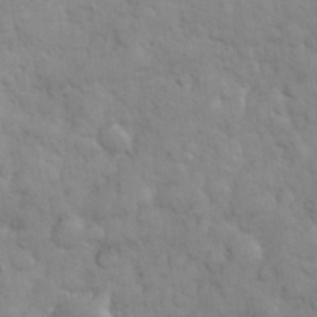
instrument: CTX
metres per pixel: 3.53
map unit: eHh
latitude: 31.7450
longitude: -67.9906
